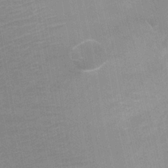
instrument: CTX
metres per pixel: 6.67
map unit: Ht
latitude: -10.5385
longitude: -22.5546
